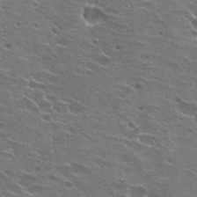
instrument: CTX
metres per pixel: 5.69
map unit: Hto
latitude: 22.1956
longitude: -42.1200
